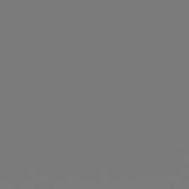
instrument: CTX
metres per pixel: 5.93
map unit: Hpe
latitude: 78.7058
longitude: -174.8002
